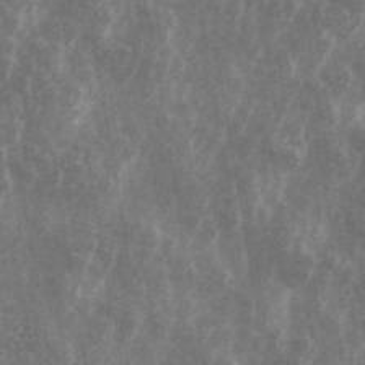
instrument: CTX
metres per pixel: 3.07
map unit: ANa
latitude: 43.1970
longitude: 16.1606
